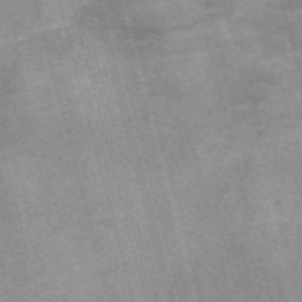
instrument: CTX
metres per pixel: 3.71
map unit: Nve
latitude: -59.0675
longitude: 65.4266
